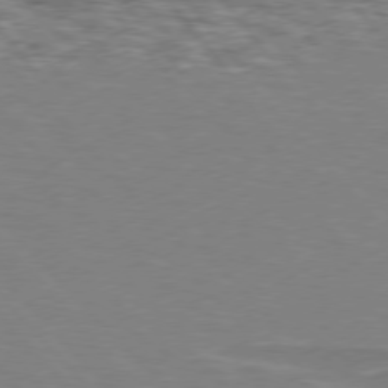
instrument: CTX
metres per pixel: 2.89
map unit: lApd
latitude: 75.9906
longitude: -81.5371
